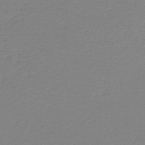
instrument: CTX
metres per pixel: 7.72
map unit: HNb
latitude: -45.4643
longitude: 53.7666
